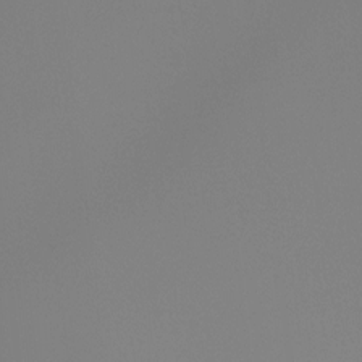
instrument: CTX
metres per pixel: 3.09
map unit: Ht
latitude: -4.7652
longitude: -61.3670
